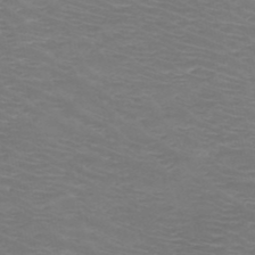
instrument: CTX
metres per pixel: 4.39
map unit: HNb
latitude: -48.7841
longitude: -46.6491
